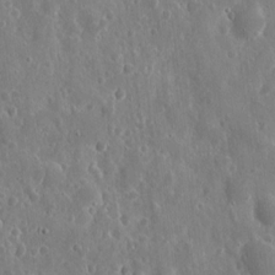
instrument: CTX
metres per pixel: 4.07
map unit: eHh
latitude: 11.0459
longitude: -73.0459
